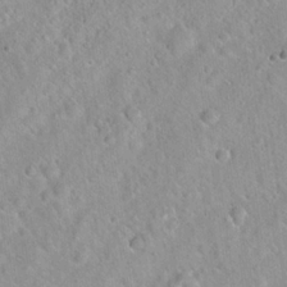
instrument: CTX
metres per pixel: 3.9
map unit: Hto
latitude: 21.3482
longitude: -53.1025
